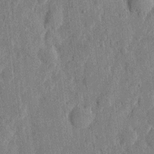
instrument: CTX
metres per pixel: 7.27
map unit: eHh
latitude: 5.5938
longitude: -72.0633
